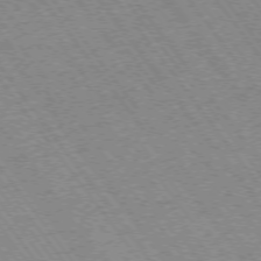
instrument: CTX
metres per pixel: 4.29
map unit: Ap
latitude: -75.1809
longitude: -87.8961
